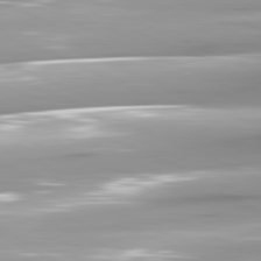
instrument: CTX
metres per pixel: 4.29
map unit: lApd
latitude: 81.7639
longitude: -146.7058
